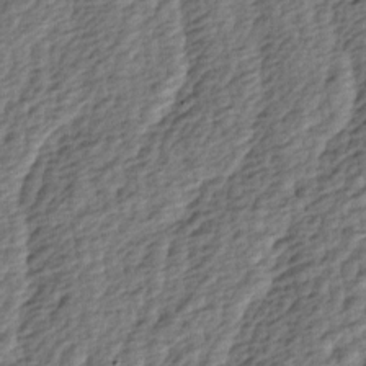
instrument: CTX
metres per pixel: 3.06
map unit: lAa
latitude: -4.3495
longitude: -122.6679
